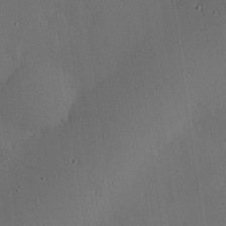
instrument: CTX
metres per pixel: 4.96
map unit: eHh
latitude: 22.7435
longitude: -91.4049
